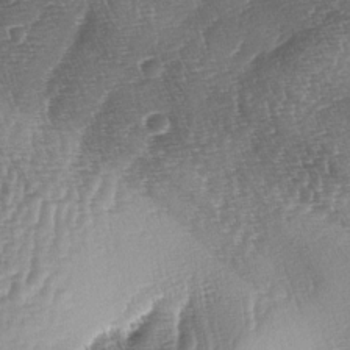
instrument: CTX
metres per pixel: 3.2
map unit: lAa
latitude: -4.9352
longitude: -129.0836
